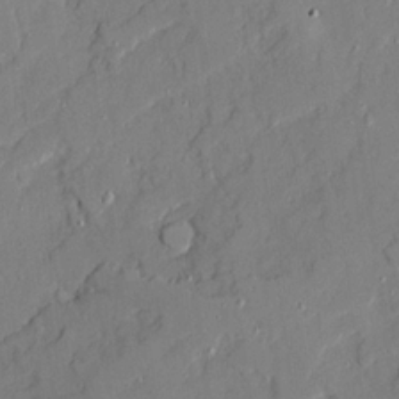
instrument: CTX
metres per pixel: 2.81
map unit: Ave
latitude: 21.7450
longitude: -129.2726
